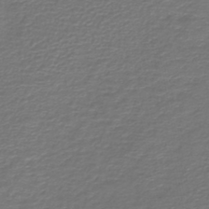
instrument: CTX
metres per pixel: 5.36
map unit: HNb
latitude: -42.6896
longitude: 50.2173
